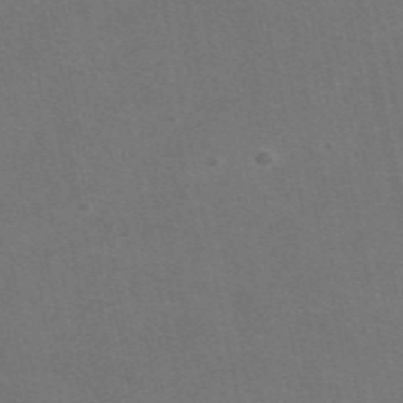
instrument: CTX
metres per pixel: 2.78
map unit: eAb
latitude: 47.1592
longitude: 115.7855
